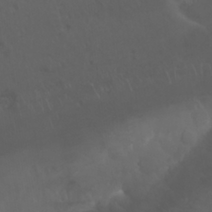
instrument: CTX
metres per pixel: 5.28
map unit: Nhu
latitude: 23.3671
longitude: -64.8191
